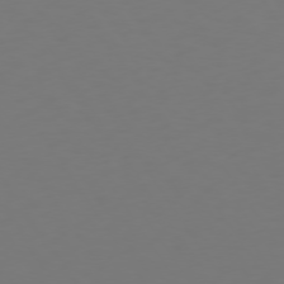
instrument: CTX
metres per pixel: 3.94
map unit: Hpe
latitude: 73.3293
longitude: -122.8569
